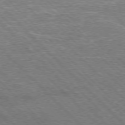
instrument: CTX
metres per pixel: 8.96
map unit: Hpe
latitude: -77.1242
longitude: -11.9150
